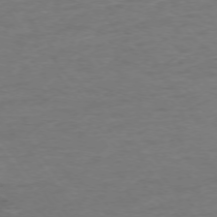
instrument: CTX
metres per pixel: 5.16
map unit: Ap
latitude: -75.6722
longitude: -89.7072
